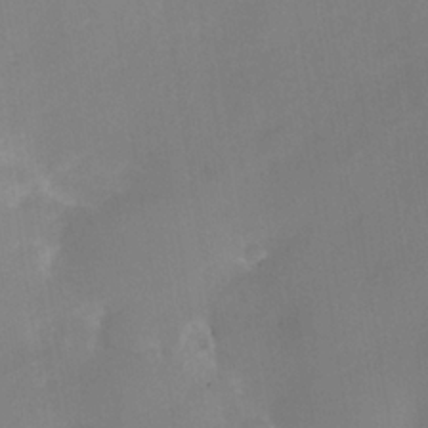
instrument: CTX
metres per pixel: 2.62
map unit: Nhe
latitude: -36.8974
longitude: -113.2159
